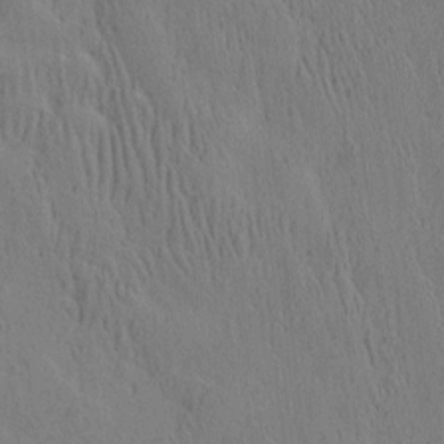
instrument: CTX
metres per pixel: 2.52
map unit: eHh
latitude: 3.1592
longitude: -78.9136
